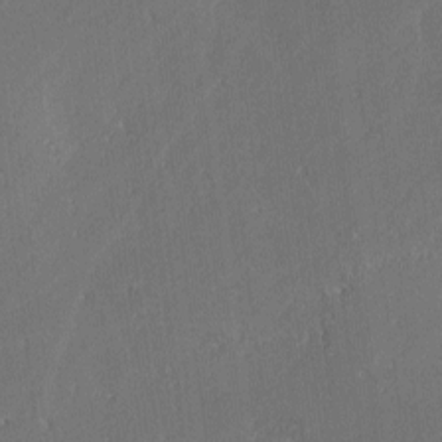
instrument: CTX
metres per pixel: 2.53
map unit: lAvf
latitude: -0.0472
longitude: -108.1200
